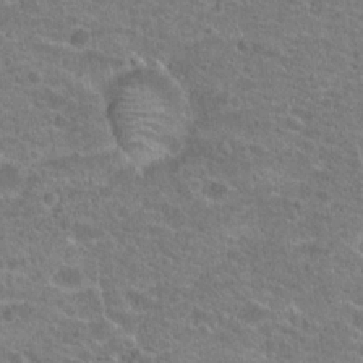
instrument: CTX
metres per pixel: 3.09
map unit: Hto
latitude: 20.4979
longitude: -42.8569
